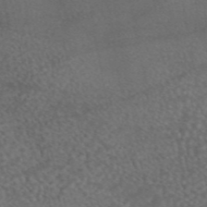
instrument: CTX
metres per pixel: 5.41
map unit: eAb
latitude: 45.4615
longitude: 114.3873
